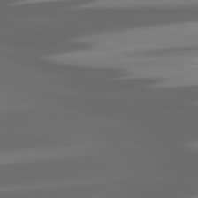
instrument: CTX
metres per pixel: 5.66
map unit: lApd
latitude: 80.5735
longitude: -145.2915
